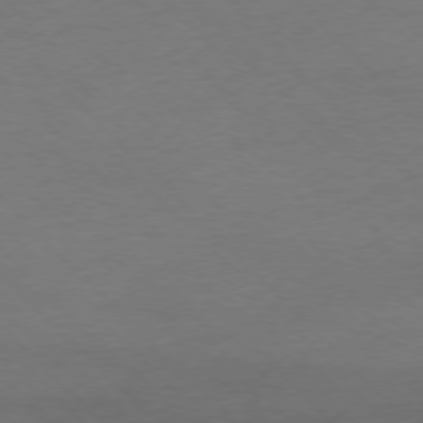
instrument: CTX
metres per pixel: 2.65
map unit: Ap
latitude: -77.5399
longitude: -71.4804
